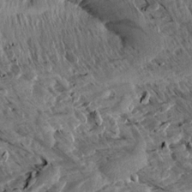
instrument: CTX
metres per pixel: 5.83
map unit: Aa
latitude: 13.1214
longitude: -144.2900
